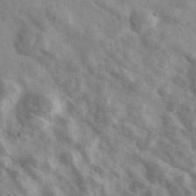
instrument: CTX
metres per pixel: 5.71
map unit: Ave
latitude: 40.6679
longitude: -110.3279
